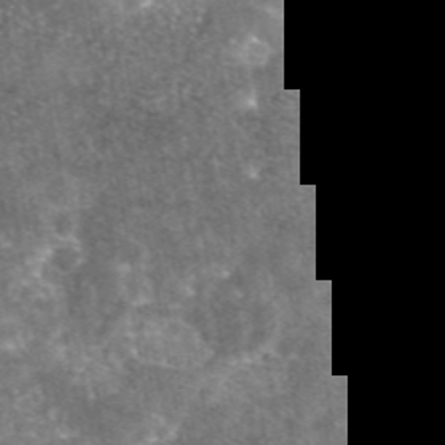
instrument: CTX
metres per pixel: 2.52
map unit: eAb
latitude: 46.2145
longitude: 123.7289
